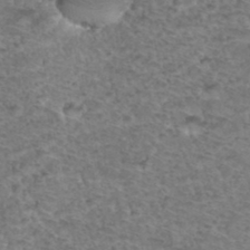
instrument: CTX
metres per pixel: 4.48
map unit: Hto
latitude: 36.6302
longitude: -47.1970
